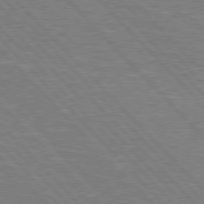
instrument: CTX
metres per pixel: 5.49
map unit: Hpe
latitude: 77.0269
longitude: -150.8569
